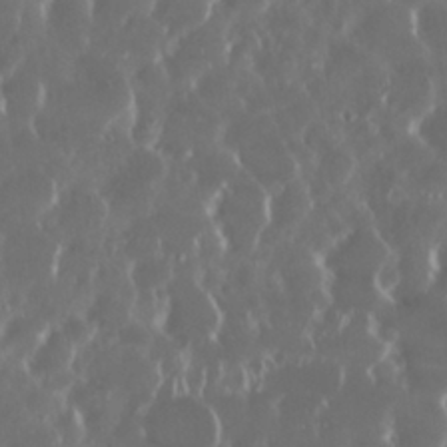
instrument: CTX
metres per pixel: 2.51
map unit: Nhu
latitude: 29.2537
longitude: -59.6127
